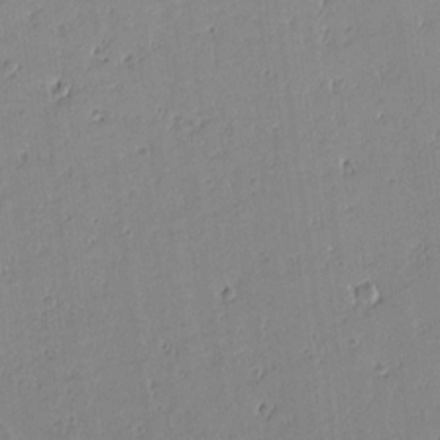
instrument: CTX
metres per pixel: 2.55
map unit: lAvf
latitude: 15.8017
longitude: -127.1403
